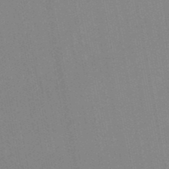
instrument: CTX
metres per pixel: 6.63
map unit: lHb
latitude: -48.6141
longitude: 73.3698
